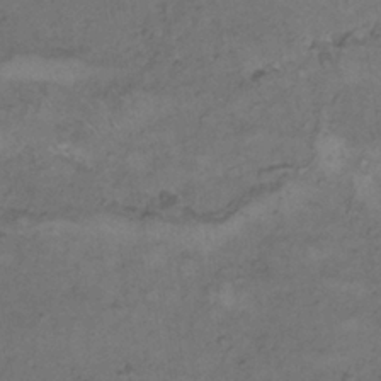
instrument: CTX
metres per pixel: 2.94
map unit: Hto
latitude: 8.3090
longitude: -60.2144
